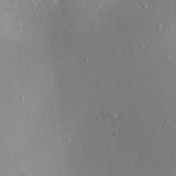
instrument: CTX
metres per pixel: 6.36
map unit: Aa
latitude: 19.1214
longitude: -140.7435
